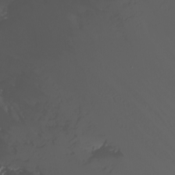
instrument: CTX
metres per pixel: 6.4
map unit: Nhu
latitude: -4.0661
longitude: -84.6113
